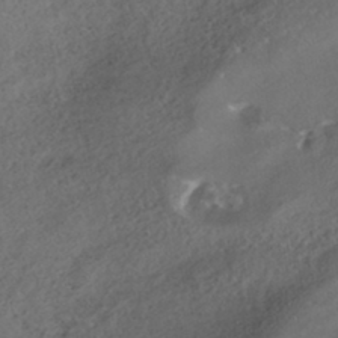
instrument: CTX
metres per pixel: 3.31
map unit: HNhu
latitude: -42.1605
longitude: 103.6155
